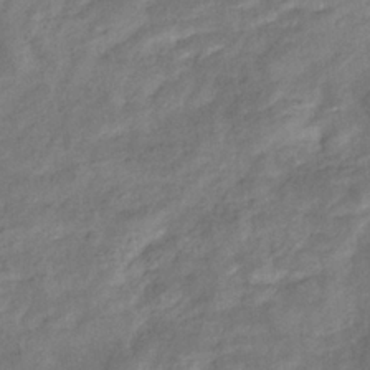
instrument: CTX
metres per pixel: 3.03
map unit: eHb
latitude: -33.1243
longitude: 73.4454
